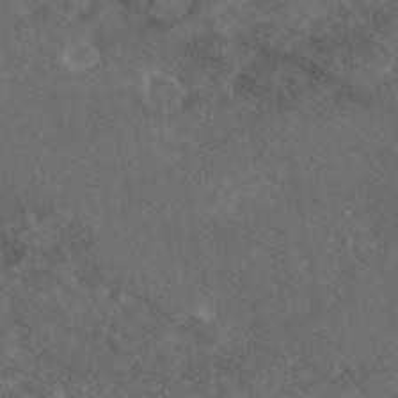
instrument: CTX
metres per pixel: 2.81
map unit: eAb
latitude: 46.2145
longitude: 113.9745
